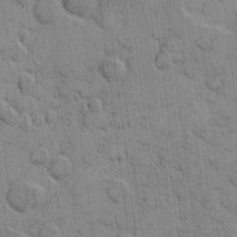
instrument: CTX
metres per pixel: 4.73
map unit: eHh
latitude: 9.7828
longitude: -65.0458
